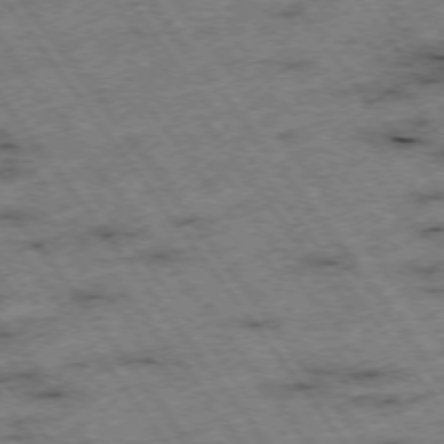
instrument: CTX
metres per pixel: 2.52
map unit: Hpe
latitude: -74.7464
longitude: 2.4817
